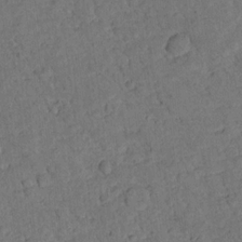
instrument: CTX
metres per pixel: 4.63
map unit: lHvf
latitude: 14.1578
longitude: 178.5573
